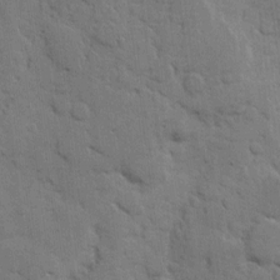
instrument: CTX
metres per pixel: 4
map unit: eHh
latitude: 7.6883
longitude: -65.4426
